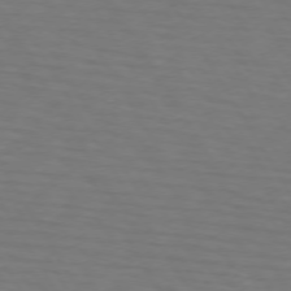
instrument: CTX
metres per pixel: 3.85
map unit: lApd
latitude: 73.2537
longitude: -74.7435
